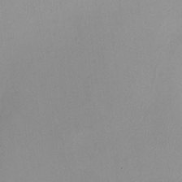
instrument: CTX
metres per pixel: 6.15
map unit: HNhu
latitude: 5.8394
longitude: 8.2361
